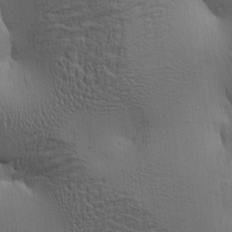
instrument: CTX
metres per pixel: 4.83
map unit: lAa
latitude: 5.1781
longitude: -112.9136
